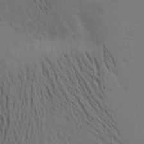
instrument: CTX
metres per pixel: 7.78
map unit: Aa
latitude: 15.8773
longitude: -147.6505
